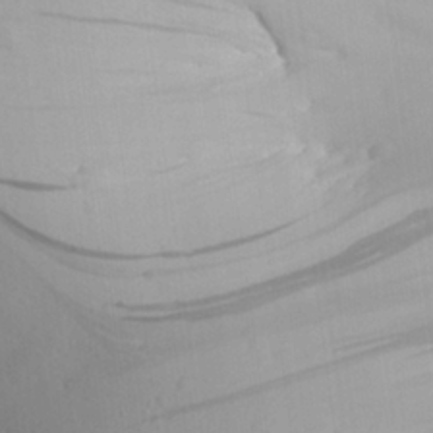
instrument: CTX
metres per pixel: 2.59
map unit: Aa
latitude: 25.3481
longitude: -136.7247
